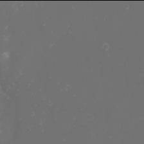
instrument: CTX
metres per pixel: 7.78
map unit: Nhu
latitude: -2.0094
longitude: -76.0822
